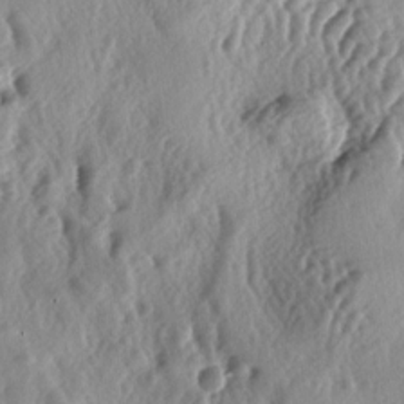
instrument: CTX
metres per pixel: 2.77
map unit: lAa
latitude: -5.0297
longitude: -124.7435
